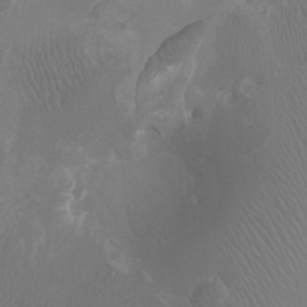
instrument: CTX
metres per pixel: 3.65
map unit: Ht
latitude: -2.9730
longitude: -18.1389
